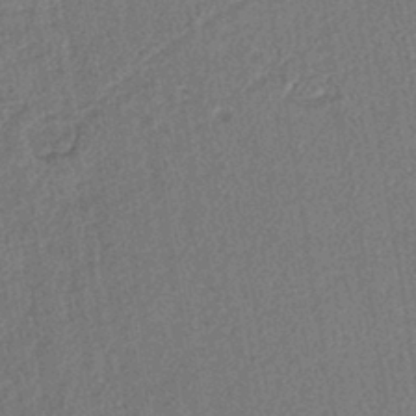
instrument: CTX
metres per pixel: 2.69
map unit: lHb
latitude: -41.1242
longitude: 62.8408
